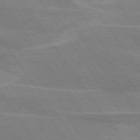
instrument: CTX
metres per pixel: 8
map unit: lApd
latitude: 74.7813
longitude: -66.7435
